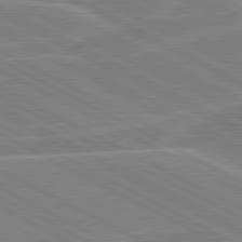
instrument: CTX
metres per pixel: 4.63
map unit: lApd
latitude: 80.8191
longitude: 121.1998
